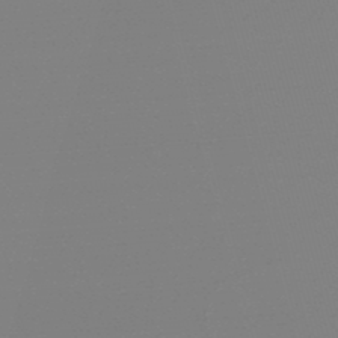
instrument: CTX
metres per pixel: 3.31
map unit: lHb
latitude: -49.2943
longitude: 68.6329
